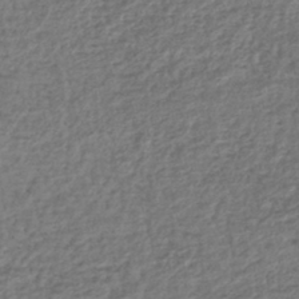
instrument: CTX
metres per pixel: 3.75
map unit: lHb
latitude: -40.8975
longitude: 70.7085
